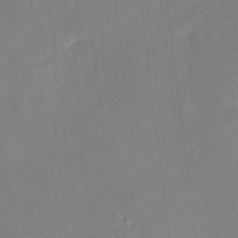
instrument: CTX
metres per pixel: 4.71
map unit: eHh
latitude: 4.8758
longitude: -68.5546
